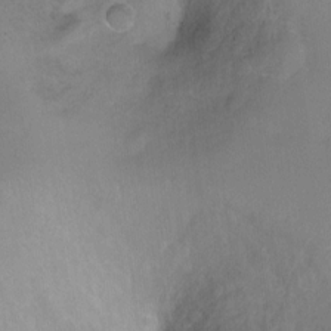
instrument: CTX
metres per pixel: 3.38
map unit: Ht
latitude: -5.5210
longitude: -36.6869
